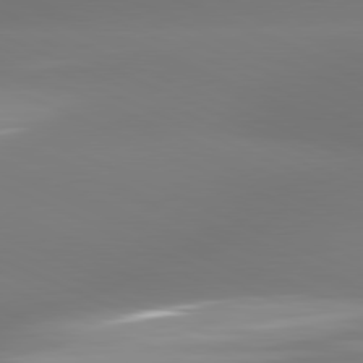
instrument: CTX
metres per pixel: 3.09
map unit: lApd
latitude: 81.4993
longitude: -165.9717
